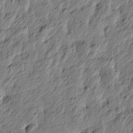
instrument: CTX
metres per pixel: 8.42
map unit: Htu
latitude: -4.2361
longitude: 179.5021
